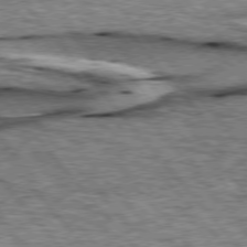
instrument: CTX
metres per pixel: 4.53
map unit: lApd
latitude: 76.3845
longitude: -71.3859
